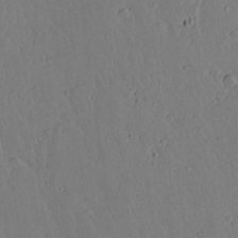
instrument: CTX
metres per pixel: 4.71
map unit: lAvf
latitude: 15.6883
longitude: -125.9717
